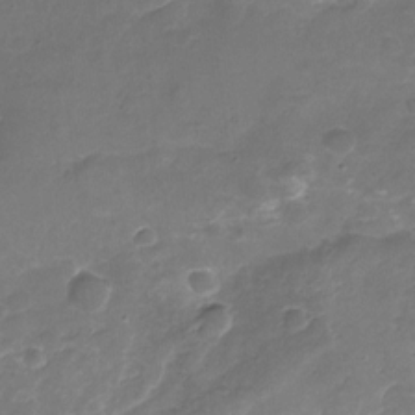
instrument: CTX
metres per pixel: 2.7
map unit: Nhu
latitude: -19.4643
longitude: -56.4412
